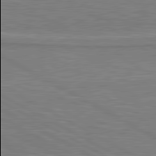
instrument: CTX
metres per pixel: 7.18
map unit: lApd
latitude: 81.0269
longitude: 174.0094
